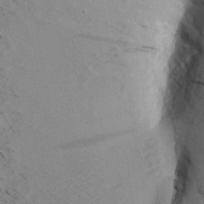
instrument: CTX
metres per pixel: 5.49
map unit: Aa
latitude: 22.0822
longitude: -140.2144
